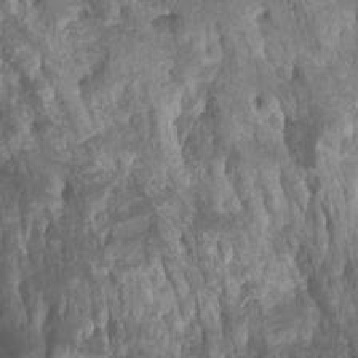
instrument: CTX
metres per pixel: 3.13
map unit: Nhu
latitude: -4.7274
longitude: -76.2522
